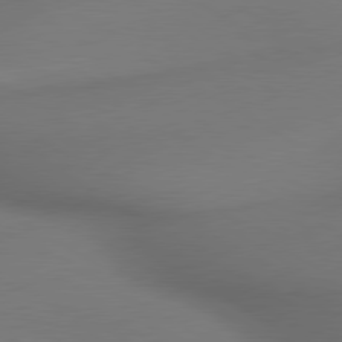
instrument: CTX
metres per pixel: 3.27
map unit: lApd
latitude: 79.8395
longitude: -175.7261
